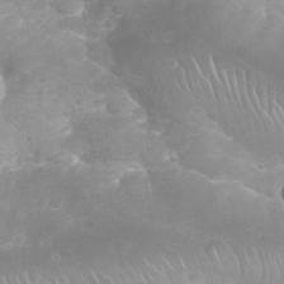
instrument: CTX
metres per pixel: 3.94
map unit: Nhu
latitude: 26.6869
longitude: -63.5371
